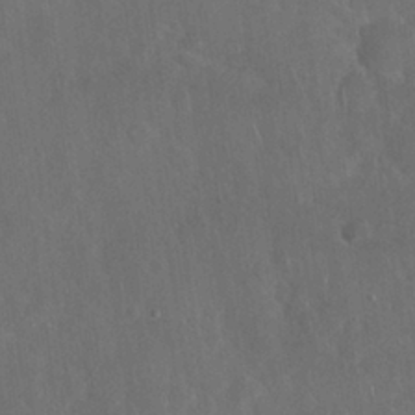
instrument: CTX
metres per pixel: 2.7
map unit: Nhu
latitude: 27.5749
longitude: -65.5749
